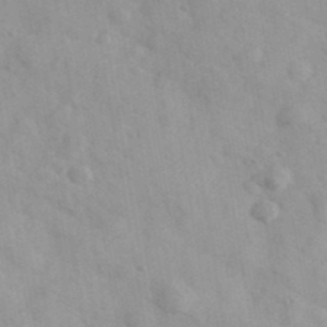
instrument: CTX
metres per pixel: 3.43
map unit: Ave
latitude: 39.4993
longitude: -107.4237
